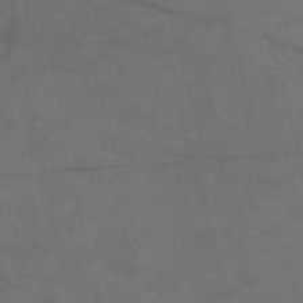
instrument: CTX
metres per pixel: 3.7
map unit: Nve
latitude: -59.0675
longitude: 51.3321
